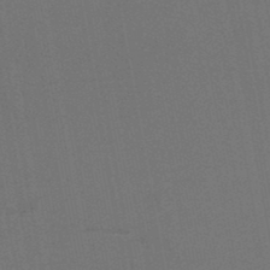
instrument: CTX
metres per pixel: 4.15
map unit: HNb
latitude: -47.9178
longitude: 58.1605
